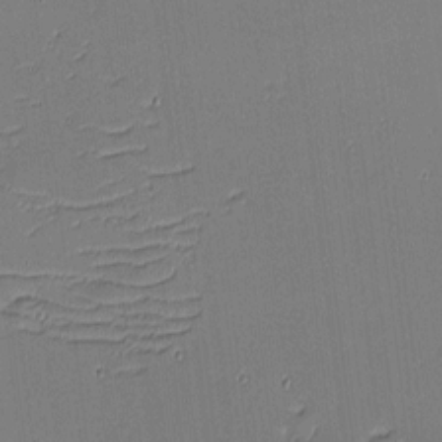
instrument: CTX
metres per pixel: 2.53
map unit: eHh
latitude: -3.8800
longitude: -81.4804
